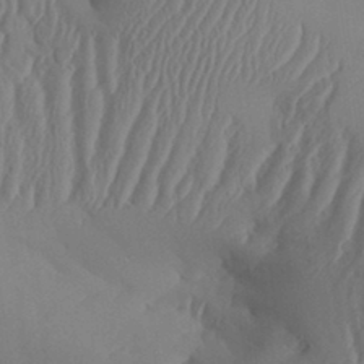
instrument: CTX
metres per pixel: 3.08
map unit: Aa
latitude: 32.4601
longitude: -141.1214
